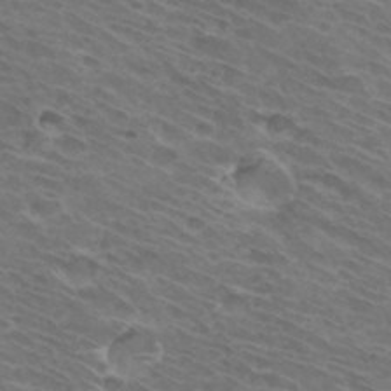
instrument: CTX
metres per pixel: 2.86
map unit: Hto
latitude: 32.3656
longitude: -43.9528
